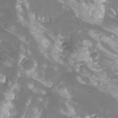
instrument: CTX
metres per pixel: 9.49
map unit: Htu
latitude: -11.1431
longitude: -74.3278
